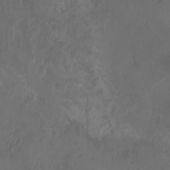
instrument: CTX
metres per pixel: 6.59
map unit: Aa
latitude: -7.7666
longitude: -79.2915
